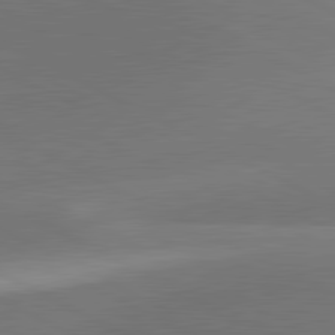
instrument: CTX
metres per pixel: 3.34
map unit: lApd
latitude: 81.2915
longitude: 127.6155
